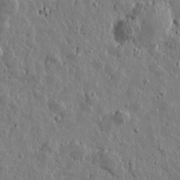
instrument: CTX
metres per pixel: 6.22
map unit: Htu
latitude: 0.6490
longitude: -178.1011
